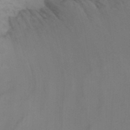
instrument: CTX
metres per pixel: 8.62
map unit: Nhu
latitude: -14.4629
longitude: -56.1010
